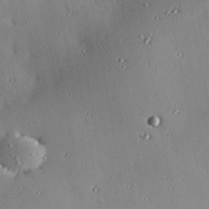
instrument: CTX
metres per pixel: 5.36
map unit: eHh
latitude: 23.5371
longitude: -90.4034
